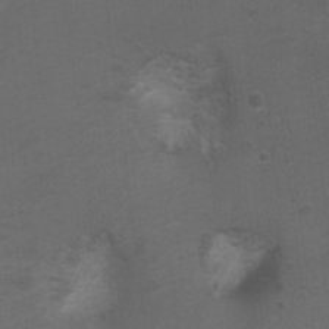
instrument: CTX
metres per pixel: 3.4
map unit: Ht
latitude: 4.5168
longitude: -29.3104
